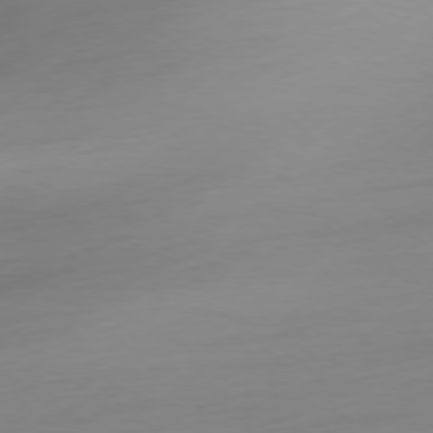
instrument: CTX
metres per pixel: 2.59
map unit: Ap
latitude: -78.0283
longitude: -67.1025
